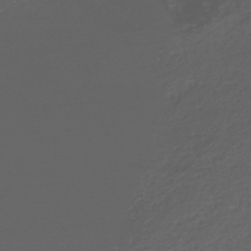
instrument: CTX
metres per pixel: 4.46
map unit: HNhu
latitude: -43.4265
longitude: 102.6519
